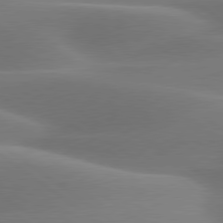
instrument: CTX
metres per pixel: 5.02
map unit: lApd
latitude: 79.6694
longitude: -91.1592
